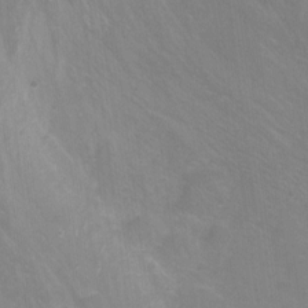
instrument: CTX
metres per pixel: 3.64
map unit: Nhu
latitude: -7.9178
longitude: -41.6693
